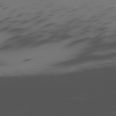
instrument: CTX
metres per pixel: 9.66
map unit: Ap
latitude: -76.5385
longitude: -66.4790
